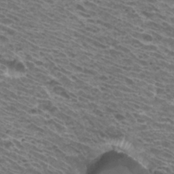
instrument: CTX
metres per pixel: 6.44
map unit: Hto
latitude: 33.0270
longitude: -40.5923
